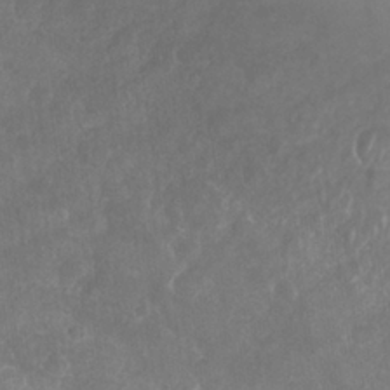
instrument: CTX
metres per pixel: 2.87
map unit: Nhu
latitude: 27.2159
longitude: -63.8962
